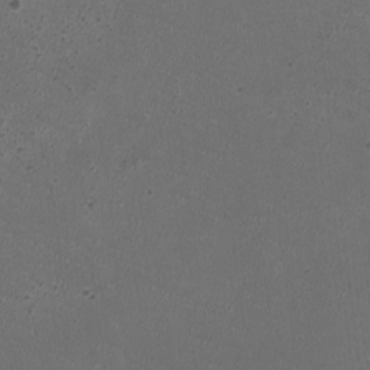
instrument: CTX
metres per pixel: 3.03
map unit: HNhu
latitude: -2.8030
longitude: -2.9702
